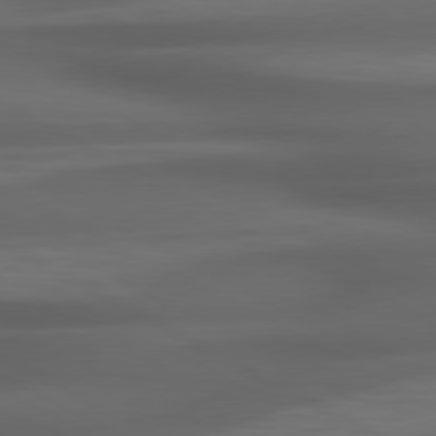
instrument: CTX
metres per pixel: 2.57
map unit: lApd
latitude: 79.3104
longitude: -119.7638
